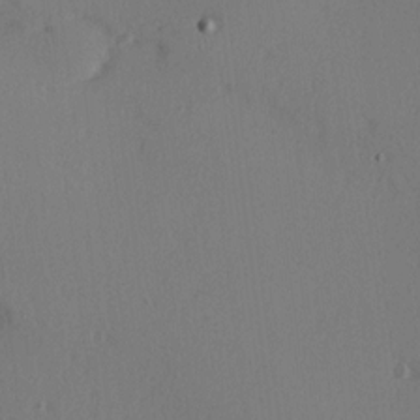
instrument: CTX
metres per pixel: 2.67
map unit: Hve
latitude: 14.0633
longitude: -90.1578
